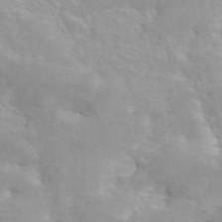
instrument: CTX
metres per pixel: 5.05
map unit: ANa
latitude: 46.4601
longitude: 26.6707
